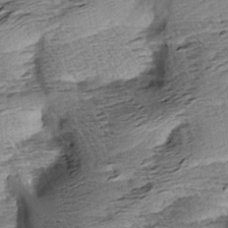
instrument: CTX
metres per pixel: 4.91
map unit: Aa
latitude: 8.4223
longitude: -141.6882
